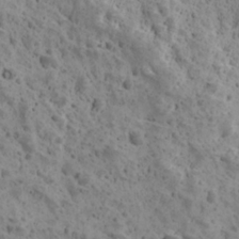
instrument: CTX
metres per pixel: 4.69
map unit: Ave
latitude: 11.3671
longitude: -105.5371
